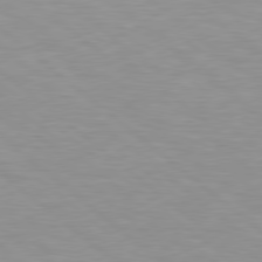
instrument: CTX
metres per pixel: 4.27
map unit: Hpe
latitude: 78.5735
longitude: -150.9324
